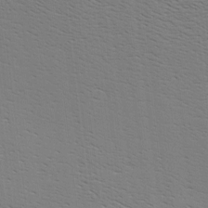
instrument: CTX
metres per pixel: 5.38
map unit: Hve
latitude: 2.8947
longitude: -125.4237
